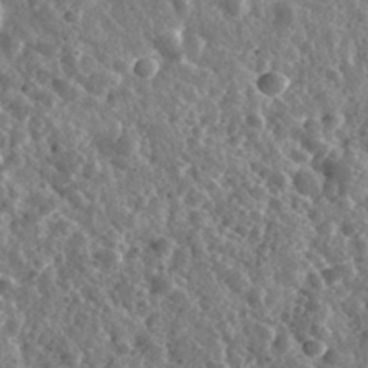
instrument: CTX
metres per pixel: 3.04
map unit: eHh
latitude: 34.8569
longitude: -79.3860
